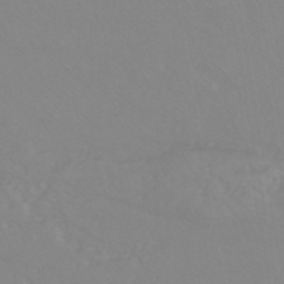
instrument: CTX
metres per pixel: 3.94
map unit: eHb
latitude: -44.1228
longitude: 81.5588
